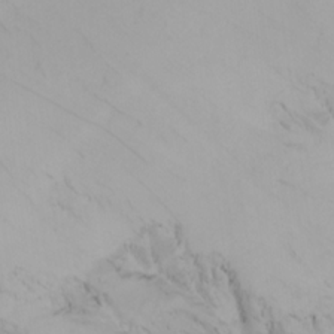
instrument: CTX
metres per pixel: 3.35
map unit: Nhu
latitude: -4.1605
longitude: -84.1011
